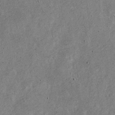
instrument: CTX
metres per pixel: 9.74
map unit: Nve
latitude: -23.9367
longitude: 107.1809
